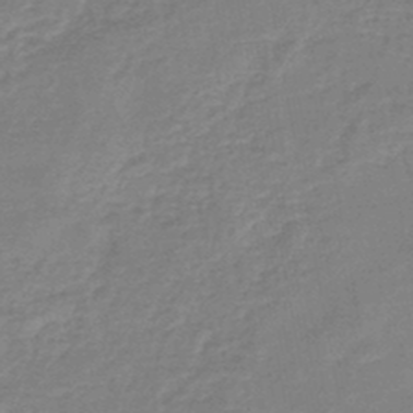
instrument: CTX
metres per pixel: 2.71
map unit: eHb
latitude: -45.1620
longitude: 82.0472
